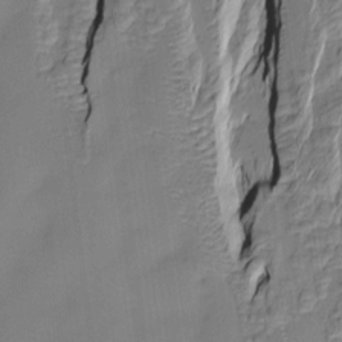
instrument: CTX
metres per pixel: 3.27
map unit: Htu
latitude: -10.0094
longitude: 176.3306
